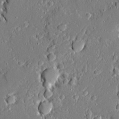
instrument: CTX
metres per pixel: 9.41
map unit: Ave
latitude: 20.2712
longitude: -127.7639
